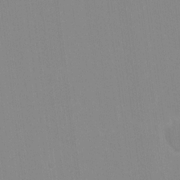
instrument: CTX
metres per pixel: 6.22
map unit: lAvf
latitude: 16.1011
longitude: -128.8002
